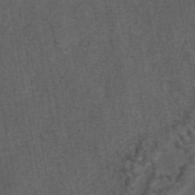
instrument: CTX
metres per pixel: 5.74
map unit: eAb
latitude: 43.6316
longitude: 106.4440
